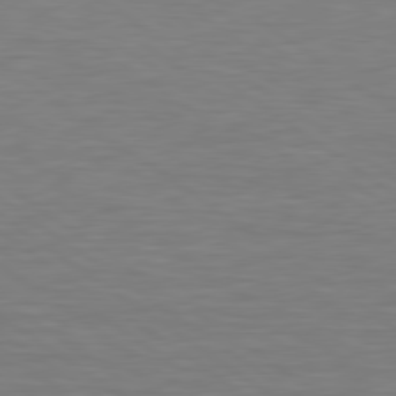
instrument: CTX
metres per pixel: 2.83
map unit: lApd
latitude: 79.2348
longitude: -90.6868
